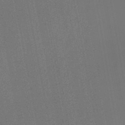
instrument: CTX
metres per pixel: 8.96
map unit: lHb
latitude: -47.7855
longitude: 70.9164
